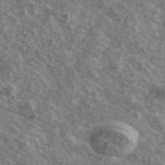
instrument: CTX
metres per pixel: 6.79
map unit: Ave
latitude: 41.4237
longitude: -108.1766
